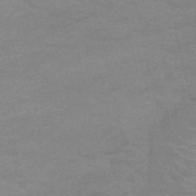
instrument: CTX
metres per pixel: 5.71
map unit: HNb
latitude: -53.0675
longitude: -45.5938
